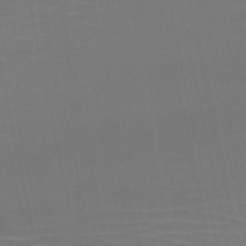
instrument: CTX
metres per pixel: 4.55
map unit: HNb
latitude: -51.1242
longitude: -46.6680
